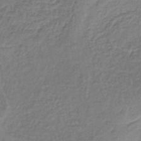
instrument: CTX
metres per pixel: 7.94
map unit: lHb
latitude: -36.1983
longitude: 61.2187
